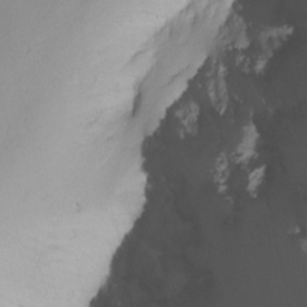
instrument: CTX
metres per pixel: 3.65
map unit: Nhu
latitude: -5.8044
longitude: -68.7813
